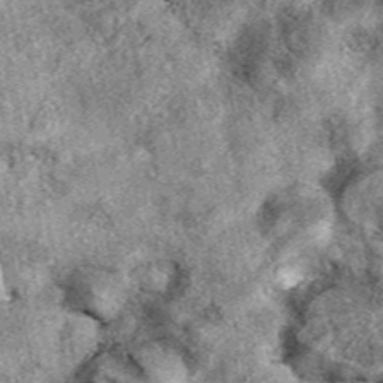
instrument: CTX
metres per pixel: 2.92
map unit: eAb
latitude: 39.2159
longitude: 110.2551
